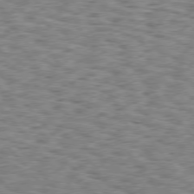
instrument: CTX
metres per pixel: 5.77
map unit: Hpe
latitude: 75.8772
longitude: -135.5182
